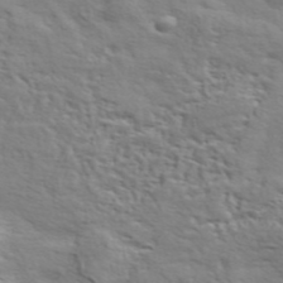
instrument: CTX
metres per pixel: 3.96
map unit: ANa
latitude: 44.5357
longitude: -85.2915
